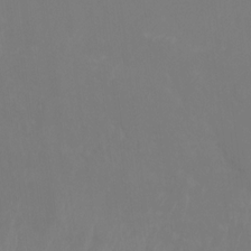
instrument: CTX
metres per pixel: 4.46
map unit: Nhu
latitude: -14.1795
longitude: -55.5182
